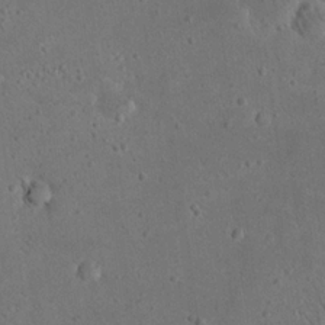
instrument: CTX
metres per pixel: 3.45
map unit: eHh
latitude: 23.5182
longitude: -68.4034
